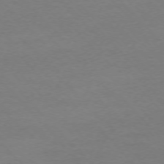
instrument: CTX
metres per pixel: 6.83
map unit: Ap
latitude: -75.0865
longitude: -78.4979
